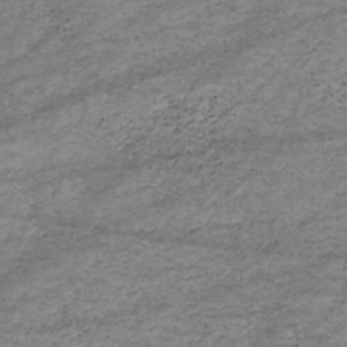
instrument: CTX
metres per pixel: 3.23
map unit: HNhu
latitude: -46.8786
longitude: 28.6707
